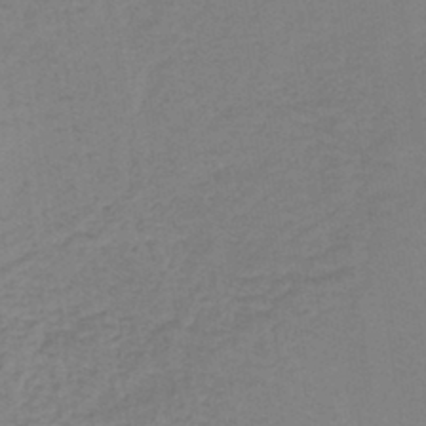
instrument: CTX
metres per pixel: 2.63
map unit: lHb
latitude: -40.7274
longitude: 63.9745
